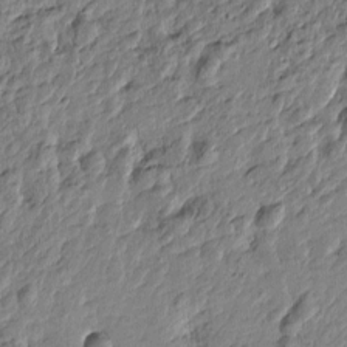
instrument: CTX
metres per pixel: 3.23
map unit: Htu
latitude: -3.3320
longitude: 179.6344
